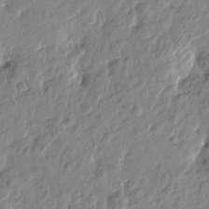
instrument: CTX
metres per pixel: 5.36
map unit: Htu
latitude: -2.5006
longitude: 179.8233
